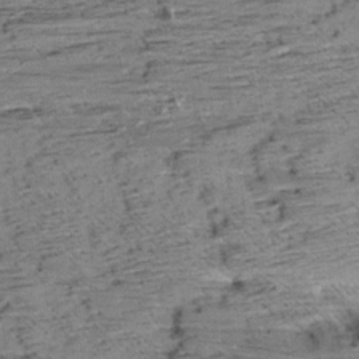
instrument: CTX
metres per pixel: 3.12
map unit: Aa
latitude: 8.7624
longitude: -140.1577
